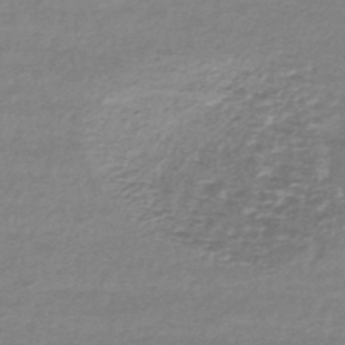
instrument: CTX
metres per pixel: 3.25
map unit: lHb
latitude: -44.0283
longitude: 69.5777
